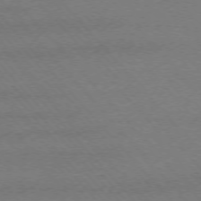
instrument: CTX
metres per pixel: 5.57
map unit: Ap
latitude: -75.9556
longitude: -93.9906
